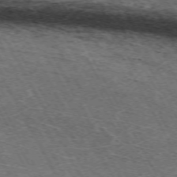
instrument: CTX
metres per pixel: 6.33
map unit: Hpe
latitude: -72.0661
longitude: 12.0472
